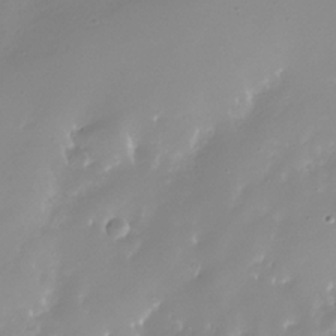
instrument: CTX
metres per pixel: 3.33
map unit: Nhe
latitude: -32.5952
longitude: -116.9892
